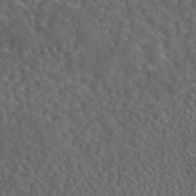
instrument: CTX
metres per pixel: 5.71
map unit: eAb
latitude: 43.9906
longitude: 110.8785
